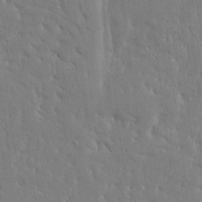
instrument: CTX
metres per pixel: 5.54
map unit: Ave
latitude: 17.2159
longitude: -140.7624
